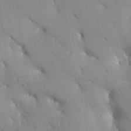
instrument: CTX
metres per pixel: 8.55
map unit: Aa
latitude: 33.1970
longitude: -144.7246
